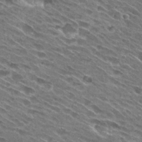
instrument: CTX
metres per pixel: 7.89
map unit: Hto
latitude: 28.9702
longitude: -43.4993
